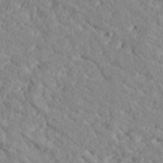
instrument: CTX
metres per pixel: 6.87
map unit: ANa
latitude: 41.1970
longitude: 30.0094
